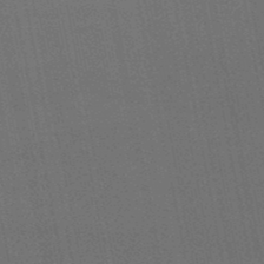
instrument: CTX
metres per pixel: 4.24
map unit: lHb
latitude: -48.6519
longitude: 70.9920
